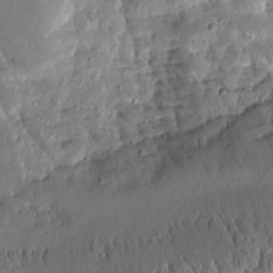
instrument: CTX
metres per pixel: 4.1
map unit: Aa
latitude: 13.2348
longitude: -139.7827
